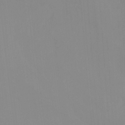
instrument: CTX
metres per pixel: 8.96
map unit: Htu
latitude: -15.2943
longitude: -47.8395
